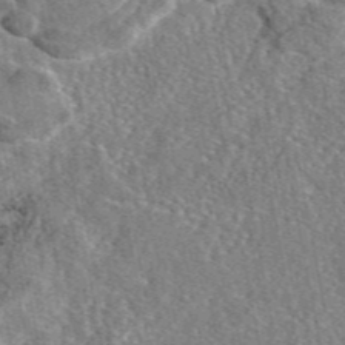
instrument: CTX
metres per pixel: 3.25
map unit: eAb
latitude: 46.6680
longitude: 107.0487
